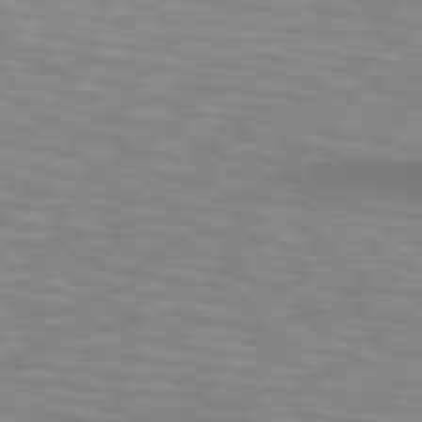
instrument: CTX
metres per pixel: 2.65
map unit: lApd
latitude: 74.1011
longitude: -53.4049
